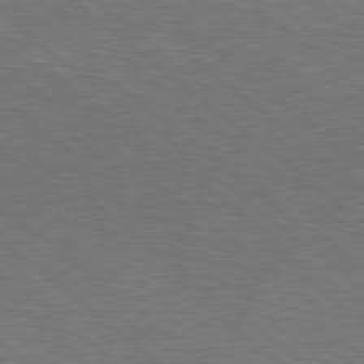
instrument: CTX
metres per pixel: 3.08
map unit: lApd
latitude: 78.7813
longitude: -176.9702
